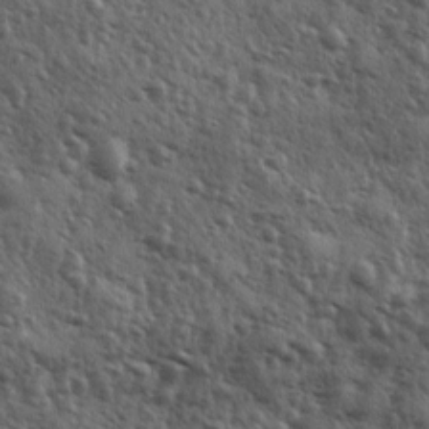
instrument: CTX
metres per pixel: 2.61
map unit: Ave
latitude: 11.5560
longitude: -103.0836
